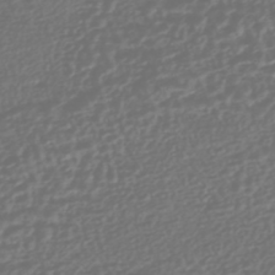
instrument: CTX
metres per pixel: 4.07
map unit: HNhu
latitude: -45.4454
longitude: 106.8219
